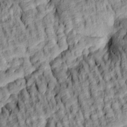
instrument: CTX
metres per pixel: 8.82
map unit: lAa
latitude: 5.4237
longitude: -115.8583
